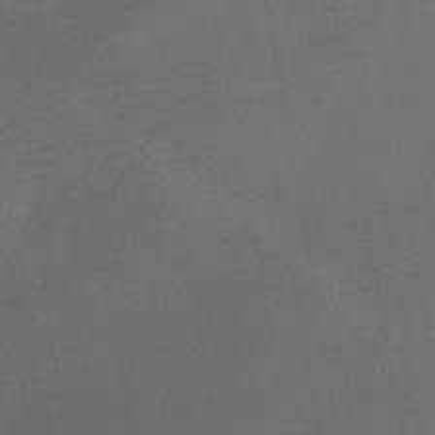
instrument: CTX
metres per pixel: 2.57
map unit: HNhu
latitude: -43.0864
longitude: 97.3699
